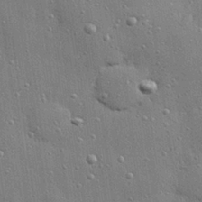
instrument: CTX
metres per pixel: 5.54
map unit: Hve
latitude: 28.4979
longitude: -90.6679
